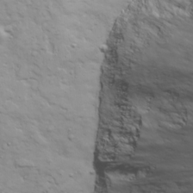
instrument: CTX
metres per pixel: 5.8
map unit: Ave
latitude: 18.4790
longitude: -133.8394
